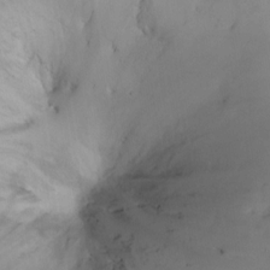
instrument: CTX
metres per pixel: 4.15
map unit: HNhu
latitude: 8.1578
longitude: 8.6896
